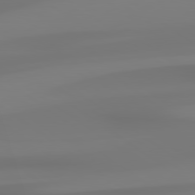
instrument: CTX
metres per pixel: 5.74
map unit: lApd
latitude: 79.1026
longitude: -136.8380
